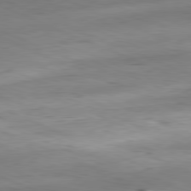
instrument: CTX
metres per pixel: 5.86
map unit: Ap
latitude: -81.7289
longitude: -81.1592
